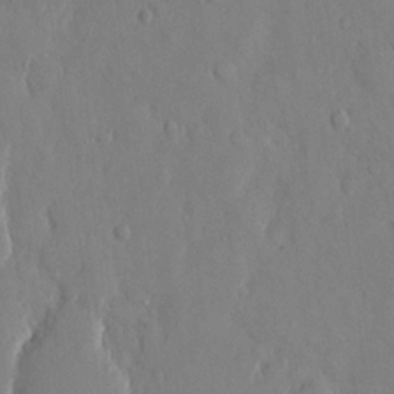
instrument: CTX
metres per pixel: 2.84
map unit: eHh
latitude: 12.9325
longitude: -69.5938
